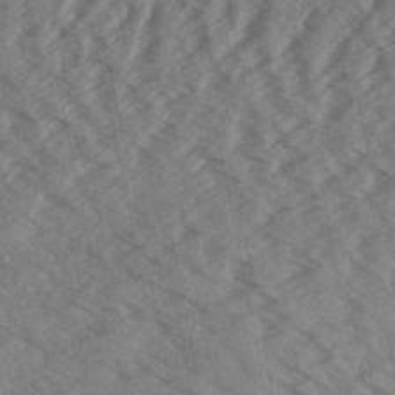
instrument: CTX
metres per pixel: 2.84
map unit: Aa
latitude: 32.6679
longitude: -139.1592
